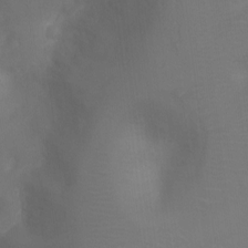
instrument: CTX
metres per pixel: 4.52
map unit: Ht
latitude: -3.1431
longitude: -28.6490
